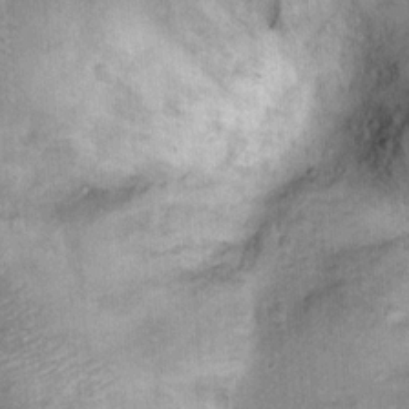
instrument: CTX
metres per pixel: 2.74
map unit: Ht
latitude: 11.4804
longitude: -38.1011
